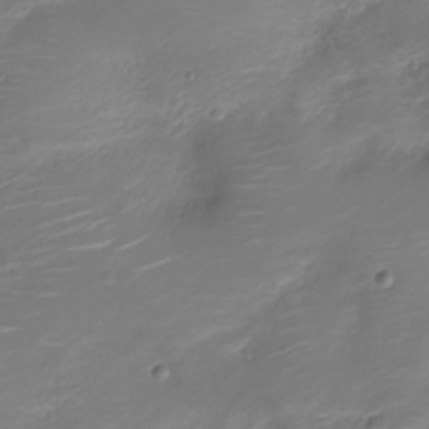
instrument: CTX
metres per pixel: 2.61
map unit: Nve
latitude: -20.2550
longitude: 105.0297
